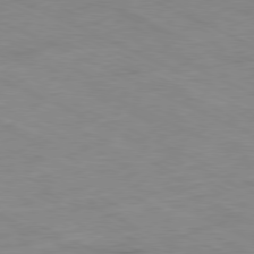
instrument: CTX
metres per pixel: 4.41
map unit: Ap
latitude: -80.1228
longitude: -67.6127
